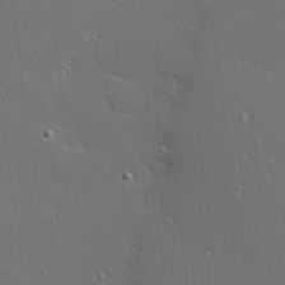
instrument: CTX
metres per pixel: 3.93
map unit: Hve
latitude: 27.1214
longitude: -90.6302
